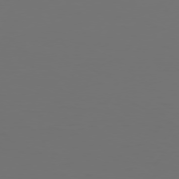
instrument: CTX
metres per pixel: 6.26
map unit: Hpe
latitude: 74.3656
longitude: -130.5357
